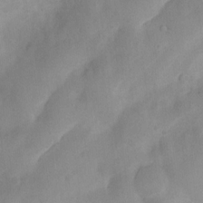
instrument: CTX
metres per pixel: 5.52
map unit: Nhu
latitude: 7.6505
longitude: -22.6868
